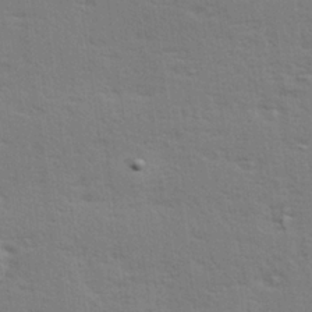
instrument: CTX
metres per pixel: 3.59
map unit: Hve
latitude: 26.6680
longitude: -94.1956
